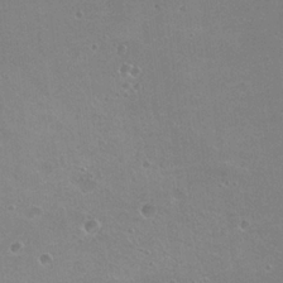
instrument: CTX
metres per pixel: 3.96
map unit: Nhu
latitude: 21.2348
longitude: -30.8380
